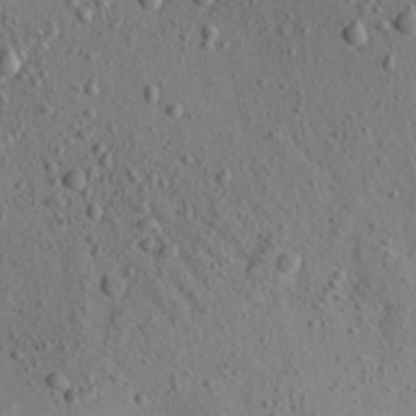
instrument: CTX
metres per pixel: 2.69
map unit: Aa
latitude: 22.6490
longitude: -142.6491
